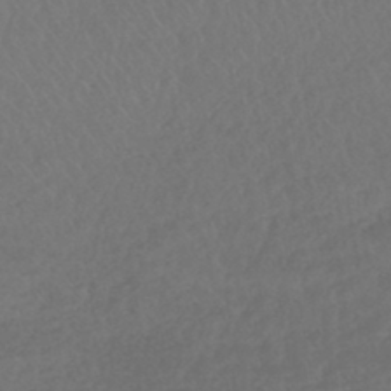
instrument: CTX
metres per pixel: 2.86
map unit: lHb
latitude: -43.3698
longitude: 75.8612
